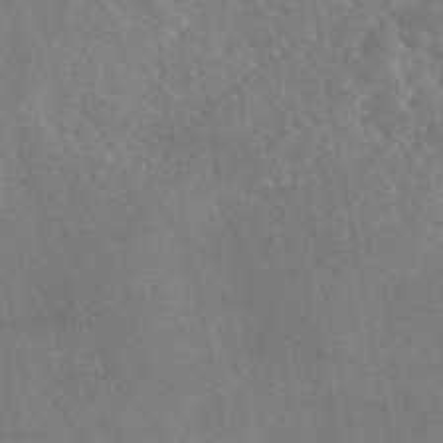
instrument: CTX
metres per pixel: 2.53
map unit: eAb
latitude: 46.2145
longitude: 112.0850
